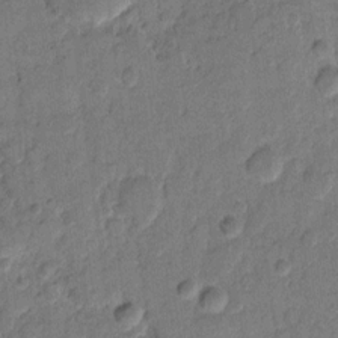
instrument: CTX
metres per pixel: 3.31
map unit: eHh
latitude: 10.6491
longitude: -65.3482
